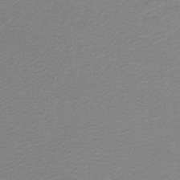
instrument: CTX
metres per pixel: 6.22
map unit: lHb
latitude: -46.5762
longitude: 63.7855
